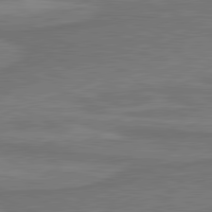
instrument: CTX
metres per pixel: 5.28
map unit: lApd
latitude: 81.3293
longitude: 173.0297
